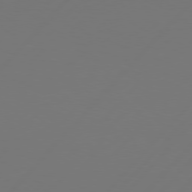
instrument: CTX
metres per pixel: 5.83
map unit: Hpe
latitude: 76.8191
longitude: -137.9339
